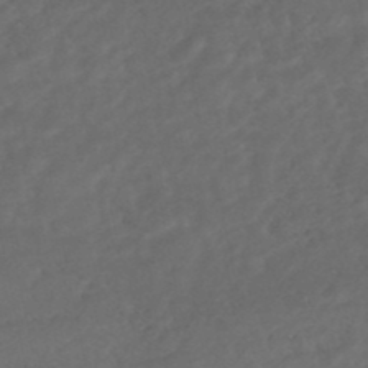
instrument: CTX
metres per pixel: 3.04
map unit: HNhu
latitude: -48.1228
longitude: 98.1984
